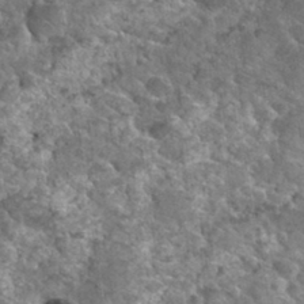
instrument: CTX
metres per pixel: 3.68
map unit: Nhu
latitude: 32.2522
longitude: -52.1389
